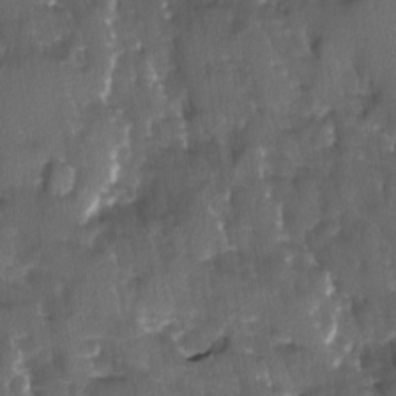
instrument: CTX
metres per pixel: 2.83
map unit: Ave
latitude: -11.3699
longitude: -119.1970
